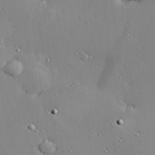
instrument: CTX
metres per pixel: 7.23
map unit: Hve
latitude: 25.9906
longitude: -92.5168
